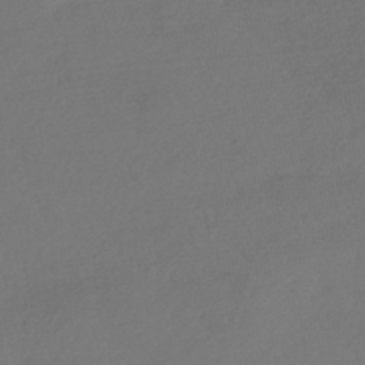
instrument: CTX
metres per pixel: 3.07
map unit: HNhu
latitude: -42.9352
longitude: 93.7478
